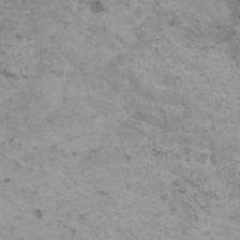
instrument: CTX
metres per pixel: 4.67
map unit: HNhu
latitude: 1.2537
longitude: 2.6896
